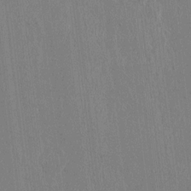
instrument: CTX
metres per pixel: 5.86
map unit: HNhu
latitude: 4.1389
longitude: -6.4223
